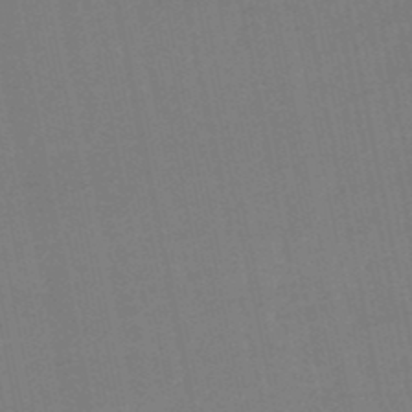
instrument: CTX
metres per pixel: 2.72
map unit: eHb
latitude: -49.8801
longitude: 72.2739
